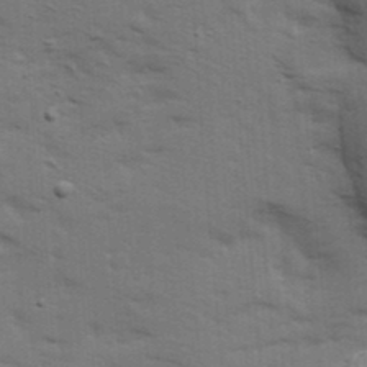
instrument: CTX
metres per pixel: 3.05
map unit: Ave
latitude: 13.7450
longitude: -102.5734
